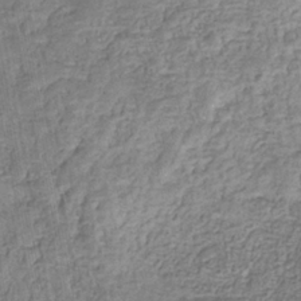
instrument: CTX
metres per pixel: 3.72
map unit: eHb
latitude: -33.2187
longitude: 76.0094
